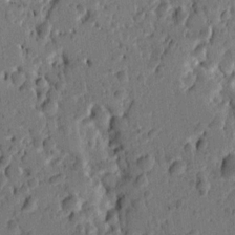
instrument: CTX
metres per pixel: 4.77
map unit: Ht
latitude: 9.3482
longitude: -77.7260
